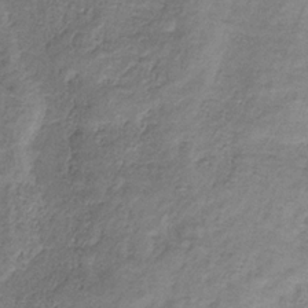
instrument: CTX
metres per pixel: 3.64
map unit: HNb
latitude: -31.9556
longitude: 60.5574
